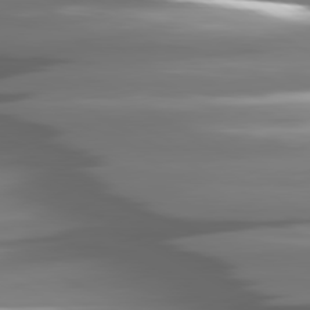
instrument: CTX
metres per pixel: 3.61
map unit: lApd
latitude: 80.6490
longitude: -144.4412
